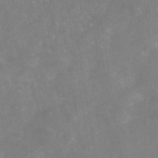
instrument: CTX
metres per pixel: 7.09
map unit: eAb
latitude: 46.3279
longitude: 126.7652
